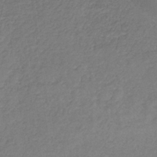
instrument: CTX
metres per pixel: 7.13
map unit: HNb
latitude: -34.3117
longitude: 55.8234
